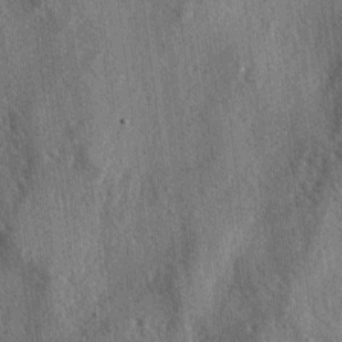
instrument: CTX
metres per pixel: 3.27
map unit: lAa
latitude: -5.1242
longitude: -126.1767
